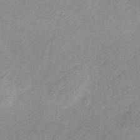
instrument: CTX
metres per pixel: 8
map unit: HNb
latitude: -31.9556
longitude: 62.6707
